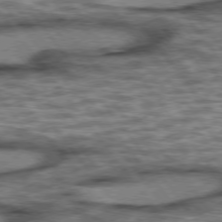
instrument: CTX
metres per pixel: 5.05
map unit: lApd
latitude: 75.7639
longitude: -48.3467
